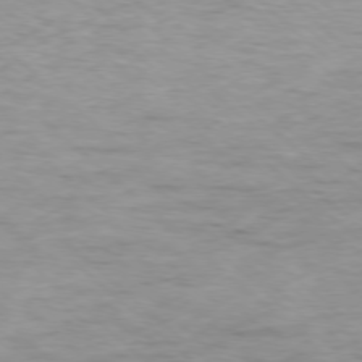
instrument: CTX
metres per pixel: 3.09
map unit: Ap
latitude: -77.6533
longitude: -93.5938
